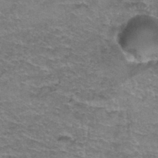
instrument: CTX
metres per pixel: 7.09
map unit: Hto
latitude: 37.1781
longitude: -42.5168
